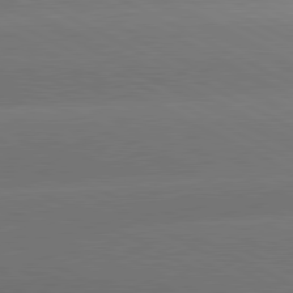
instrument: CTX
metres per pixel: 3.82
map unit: lApd
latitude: 80.8569
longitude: -147.8017
